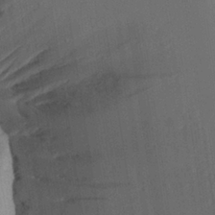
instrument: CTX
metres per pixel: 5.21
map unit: Aa
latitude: 26.4223
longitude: -145.9528
